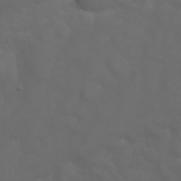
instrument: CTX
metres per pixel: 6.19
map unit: Nhu
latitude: 23.9150
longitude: -61.1970
